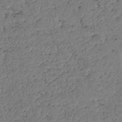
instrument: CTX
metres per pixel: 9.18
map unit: eHb
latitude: -39.9556
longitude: 77.8233
